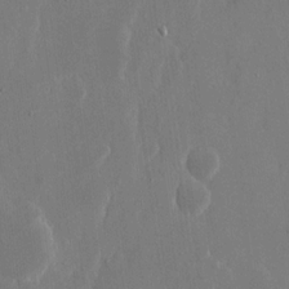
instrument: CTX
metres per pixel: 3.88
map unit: eHh
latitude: 15.4238
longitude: -71.0269
